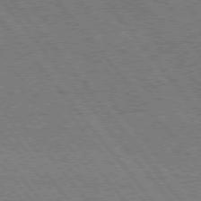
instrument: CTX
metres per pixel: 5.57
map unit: Hpe
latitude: 75.4615
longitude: -140.0633
